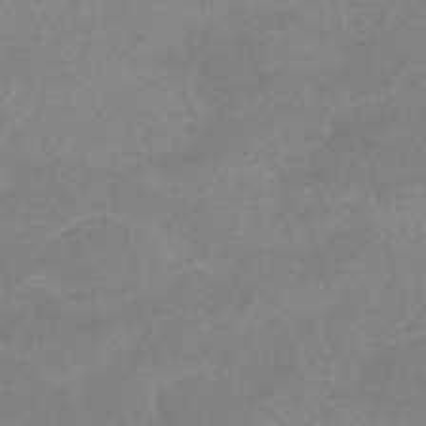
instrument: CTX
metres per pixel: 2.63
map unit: HNb
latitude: -54.0850
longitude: -35.8205
